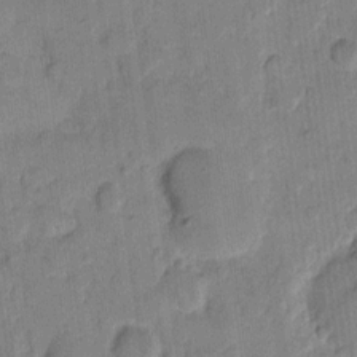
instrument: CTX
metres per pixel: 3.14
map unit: eHh
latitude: 11.3293
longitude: -65.8772
